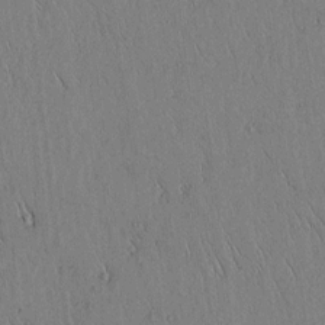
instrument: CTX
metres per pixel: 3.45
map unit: lAvf
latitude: 5.4615
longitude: 159.4076
